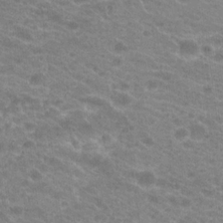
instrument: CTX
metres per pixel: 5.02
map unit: Hto
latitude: 20.2901
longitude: -37.3671
